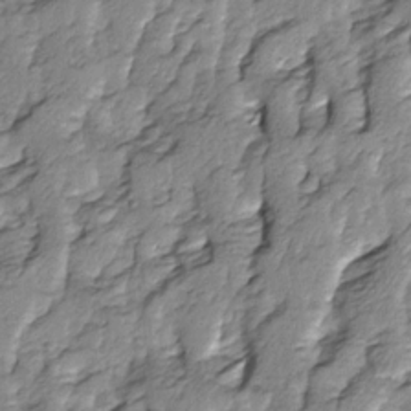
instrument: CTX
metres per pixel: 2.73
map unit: Ave
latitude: 14.0255
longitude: -134.7057
